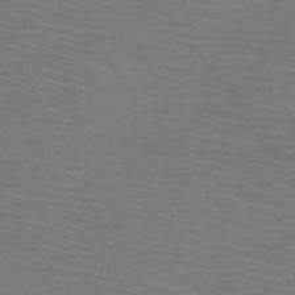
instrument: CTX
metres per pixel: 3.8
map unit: HNb
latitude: -48.7841
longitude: -45.8772
